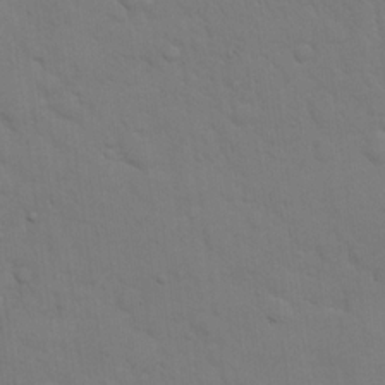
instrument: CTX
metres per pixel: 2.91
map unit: eHh
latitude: 18.8002
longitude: -62.9703
